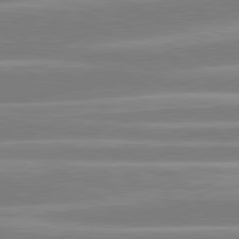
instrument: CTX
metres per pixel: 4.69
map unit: lApd
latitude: 80.9703
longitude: -130.5357
